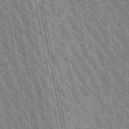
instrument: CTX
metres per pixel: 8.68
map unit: lHb
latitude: -48.4818
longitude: 73.9367
